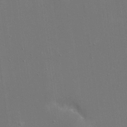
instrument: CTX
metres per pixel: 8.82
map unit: eHh
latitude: 19.3670
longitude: -69.5182
